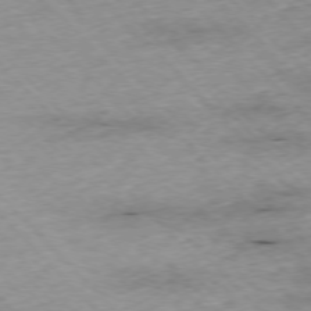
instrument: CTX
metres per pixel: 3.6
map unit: Ap
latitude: -76.5574
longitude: -87.4048
